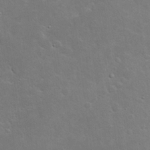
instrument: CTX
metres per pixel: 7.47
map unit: Nhu
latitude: 23.6883
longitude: -72.1011
